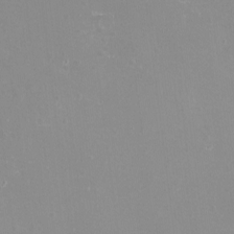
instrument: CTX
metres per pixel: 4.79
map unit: eHh
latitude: -12.0472
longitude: -61.3481
